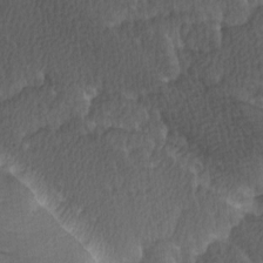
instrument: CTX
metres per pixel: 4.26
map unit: Ave
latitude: 8.8569
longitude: -106.7246
